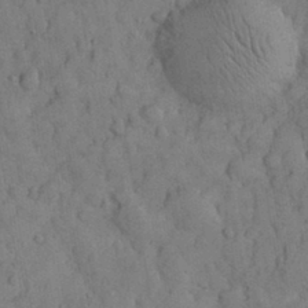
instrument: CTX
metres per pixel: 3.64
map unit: eHh
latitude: 31.8584
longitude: -66.9891
